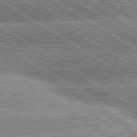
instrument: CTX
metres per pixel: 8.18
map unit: lApd
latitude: 80.4223
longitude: -151.6127
